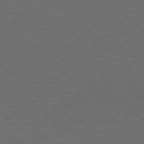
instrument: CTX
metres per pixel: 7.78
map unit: Hpe
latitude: 77.0836
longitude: -168.2901
